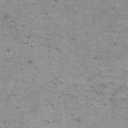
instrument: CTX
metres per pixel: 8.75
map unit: HNhu
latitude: 1.2914
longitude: 3.0297
